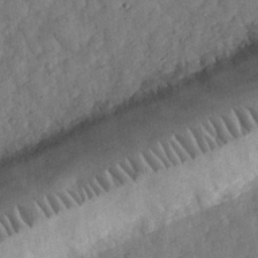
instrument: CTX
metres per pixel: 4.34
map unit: eHh
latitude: 34.6112
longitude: -69.3482
